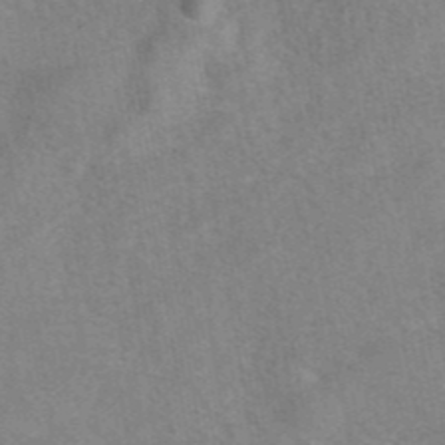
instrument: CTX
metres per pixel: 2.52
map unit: eAb
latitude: 42.7624
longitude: 107.2187
